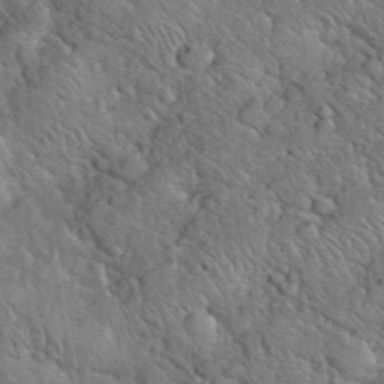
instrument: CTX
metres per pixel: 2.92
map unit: eHh
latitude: 37.8206
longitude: -64.3845
